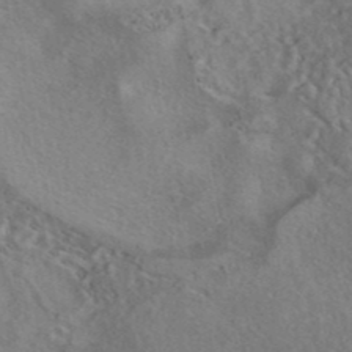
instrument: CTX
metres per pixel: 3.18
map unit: eAb
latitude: 41.2348
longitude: 103.2943
